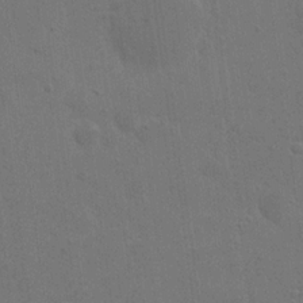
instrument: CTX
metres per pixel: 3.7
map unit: eHh
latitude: 21.7450
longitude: -62.8002
